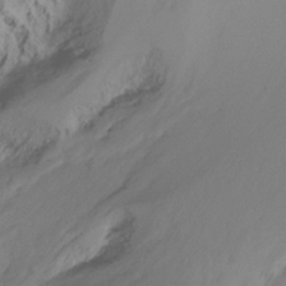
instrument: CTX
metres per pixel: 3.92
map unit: Ht
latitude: -16.0283
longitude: -45.1214
